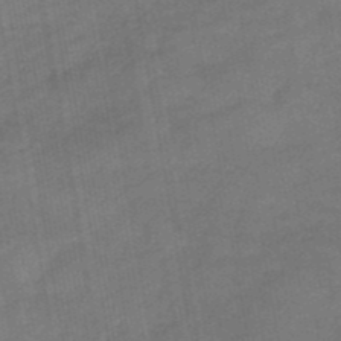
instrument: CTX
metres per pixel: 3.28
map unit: eHb
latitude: -39.8989
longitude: 82.8219
